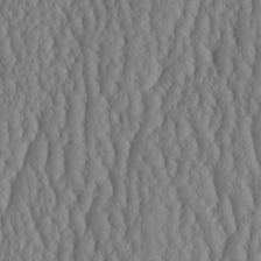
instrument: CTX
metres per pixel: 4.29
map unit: HNhu
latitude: -3.2564
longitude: 13.5210
